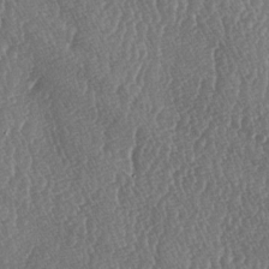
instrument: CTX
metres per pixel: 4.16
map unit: lAa
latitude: -6.5007
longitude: -129.9717
